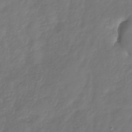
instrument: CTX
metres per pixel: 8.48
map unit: Nhu
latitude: -30.5385
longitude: -59.1403
